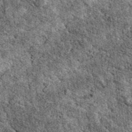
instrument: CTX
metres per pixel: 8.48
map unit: eAb
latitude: 39.1781
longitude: 110.7274
